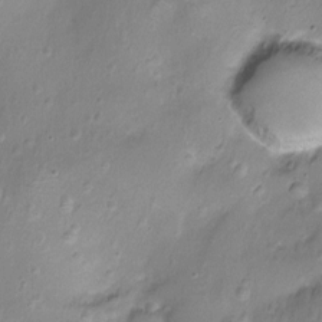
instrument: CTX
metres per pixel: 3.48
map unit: Nhu
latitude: -12.3684
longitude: -38.5357
